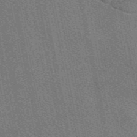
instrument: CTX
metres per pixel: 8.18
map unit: eAb
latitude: 48.8947
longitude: 116.1038
